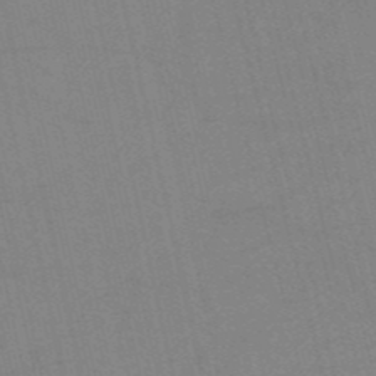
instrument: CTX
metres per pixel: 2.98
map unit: HNb
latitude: -53.0486
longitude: -47.0081
